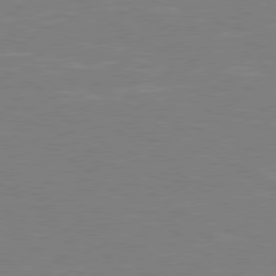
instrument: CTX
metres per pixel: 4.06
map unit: Hpe
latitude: 78.6113
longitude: -149.4426
